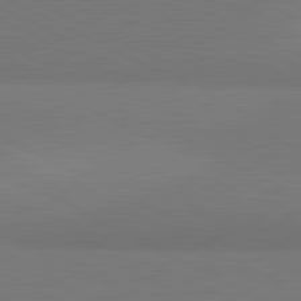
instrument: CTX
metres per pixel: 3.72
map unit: lApd
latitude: 81.6505
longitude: 158.2172
